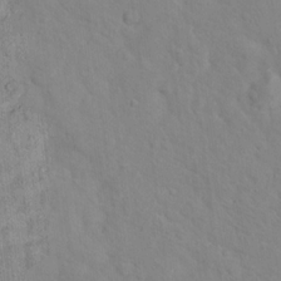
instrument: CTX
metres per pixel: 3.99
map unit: Hto
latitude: 17.3104
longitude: -36.4790
